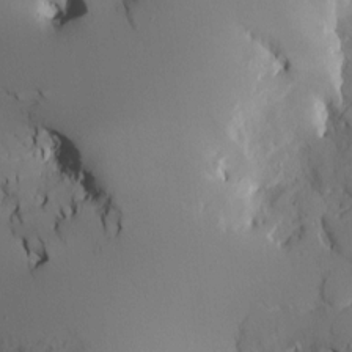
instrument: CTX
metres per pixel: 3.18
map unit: Nve
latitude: -8.0283
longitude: 175.7855
